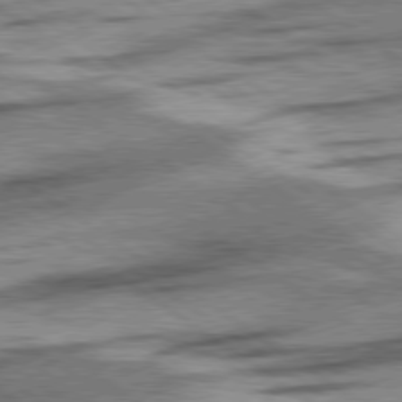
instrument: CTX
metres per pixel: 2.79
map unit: lApd
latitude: 78.4790
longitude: -53.8395
